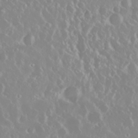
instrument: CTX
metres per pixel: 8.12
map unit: Nhu
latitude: 29.2159
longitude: -61.7071
